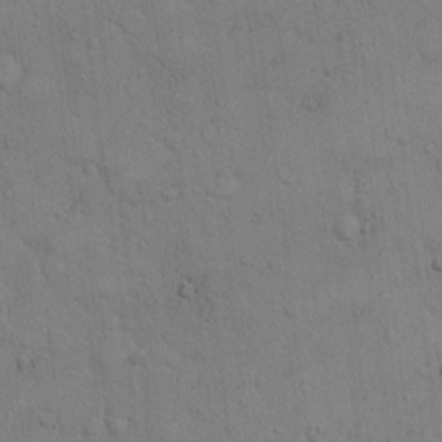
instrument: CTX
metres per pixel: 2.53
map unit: Hto
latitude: 9.4993
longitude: -61.2159
